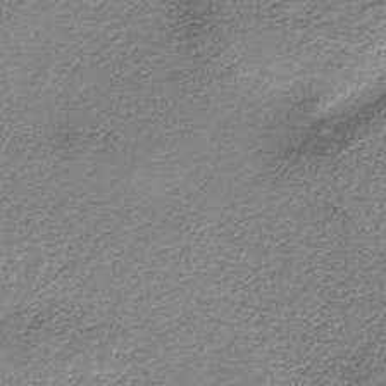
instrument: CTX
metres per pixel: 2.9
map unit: HNb
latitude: -37.4832
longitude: 53.9367
